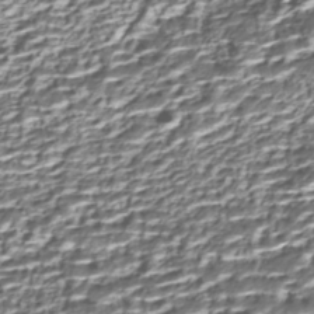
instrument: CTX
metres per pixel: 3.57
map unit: Nhe
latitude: -45.5399
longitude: 152.0661
